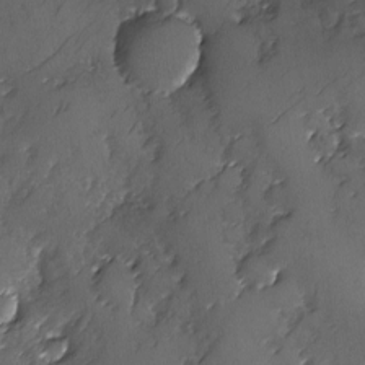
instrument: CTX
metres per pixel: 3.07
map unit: Ave
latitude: -7.7855
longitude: -118.0444
